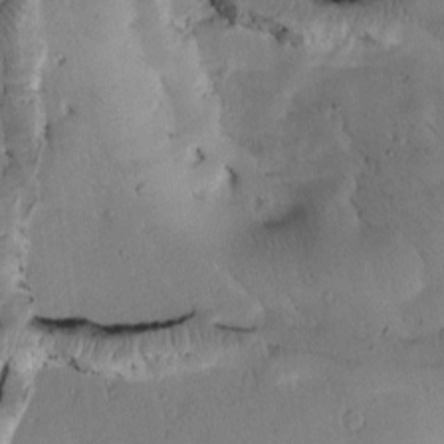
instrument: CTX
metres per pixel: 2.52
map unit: Htu
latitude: -3.5021
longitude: 169.5399
